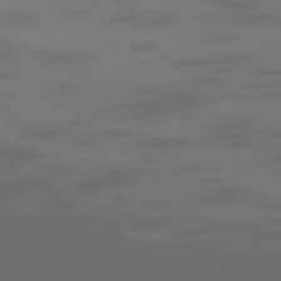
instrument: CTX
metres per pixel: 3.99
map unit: Hpe
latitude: -73.7666
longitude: 5.4454
